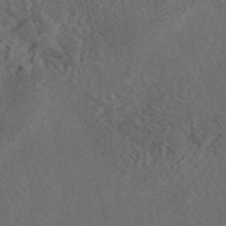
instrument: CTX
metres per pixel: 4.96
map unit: eAb
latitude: 43.8583
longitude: 116.0472
